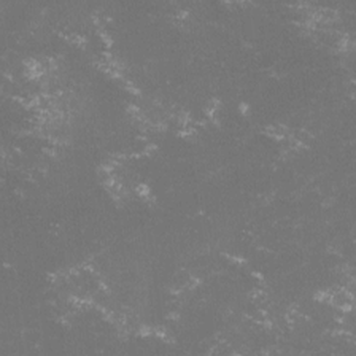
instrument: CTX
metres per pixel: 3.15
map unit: lHvf
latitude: -14.2929
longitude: -102.1011
